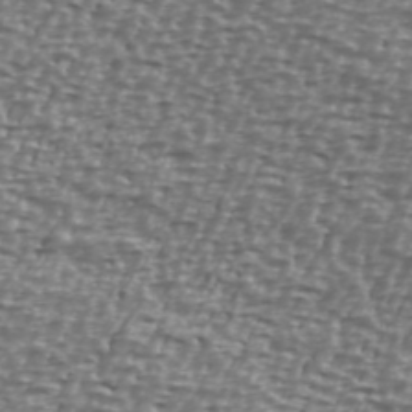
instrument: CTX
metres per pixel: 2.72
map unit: Ave
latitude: 40.5356
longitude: -112.1200
